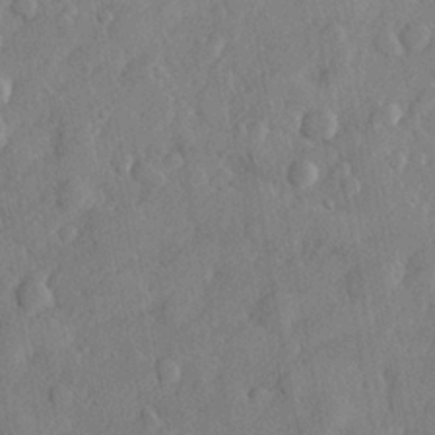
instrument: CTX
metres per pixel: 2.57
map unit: lHvf
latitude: 23.0080
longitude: 143.7477
